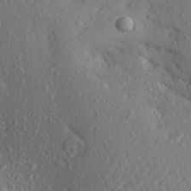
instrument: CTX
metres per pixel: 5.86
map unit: Aa
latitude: 23.2915
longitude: -145.8772
